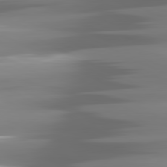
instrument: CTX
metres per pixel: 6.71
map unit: lApd
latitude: 81.5182
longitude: -140.2333
